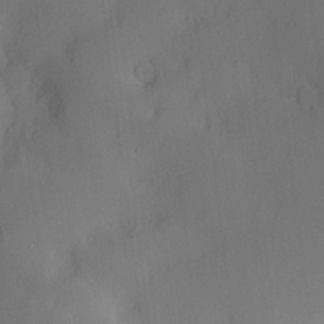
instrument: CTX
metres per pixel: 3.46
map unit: Nve
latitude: -8.9164
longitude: 175.7666
